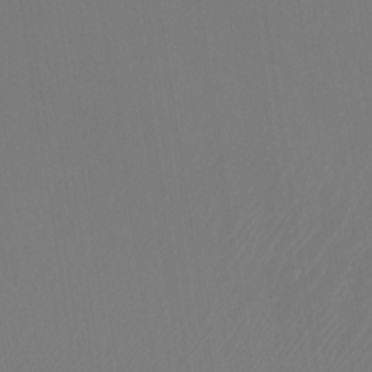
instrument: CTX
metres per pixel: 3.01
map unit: Htu
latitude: -13.1809
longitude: -70.6679
